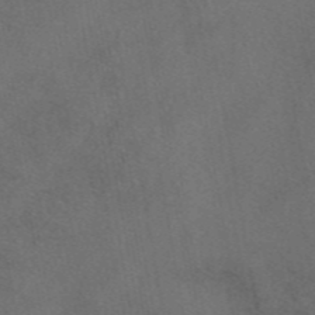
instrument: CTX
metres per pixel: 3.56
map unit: eAb
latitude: 46.7624
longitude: 108.2739
